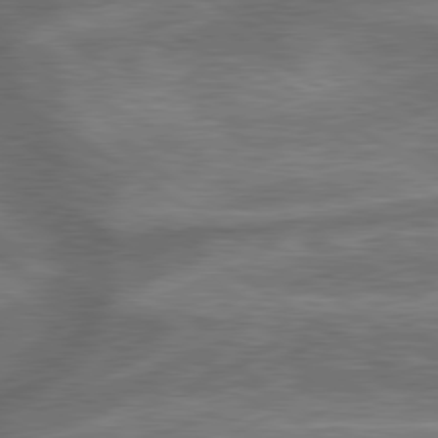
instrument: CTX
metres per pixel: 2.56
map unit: lApd
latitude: 79.8773
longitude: -171.8394
